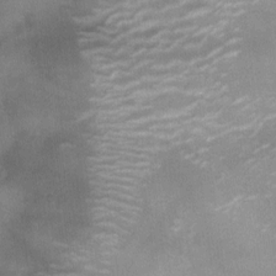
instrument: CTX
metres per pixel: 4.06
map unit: Ht
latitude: -12.4629
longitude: -21.0458
